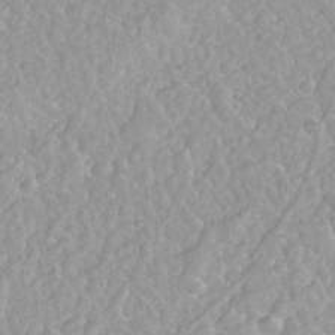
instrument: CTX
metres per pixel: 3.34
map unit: Nhu
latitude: 26.2334
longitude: -56.3656
